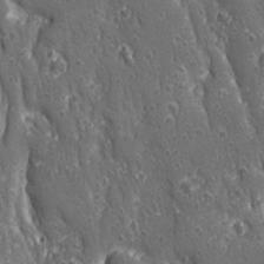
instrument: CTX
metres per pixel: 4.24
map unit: Ave
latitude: 22.6112
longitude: -134.5923
